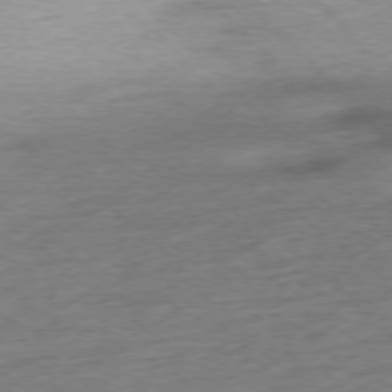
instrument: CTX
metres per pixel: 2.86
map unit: Hpe
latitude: -77.0109
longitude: -13.5182
